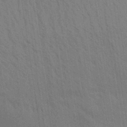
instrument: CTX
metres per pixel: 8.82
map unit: Aa
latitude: 30.6491
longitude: -139.6694
